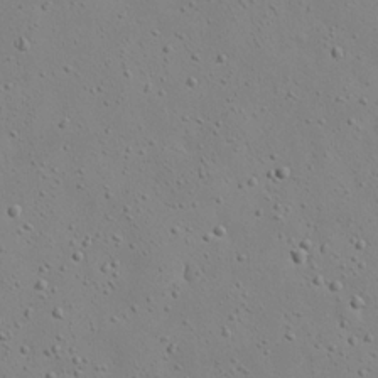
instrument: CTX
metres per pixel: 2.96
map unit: eHh
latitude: 18.4412
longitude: -71.4237
